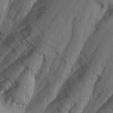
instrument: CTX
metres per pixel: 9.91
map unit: Nhu
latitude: -4.8219
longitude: -82.2522
